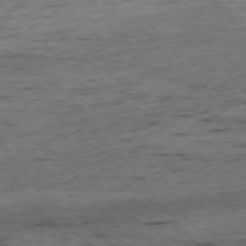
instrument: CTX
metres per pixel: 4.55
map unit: Ap
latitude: -75.7667
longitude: -90.5546
